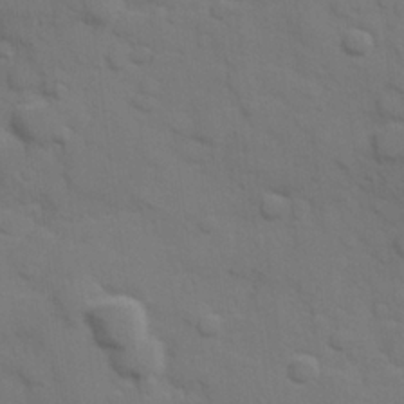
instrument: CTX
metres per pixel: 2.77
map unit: Hve
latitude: 25.3859
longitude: 148.0850
